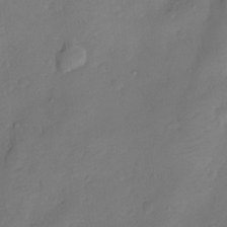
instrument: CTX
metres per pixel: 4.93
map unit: Ht
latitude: 0.1389
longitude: -34.9135
